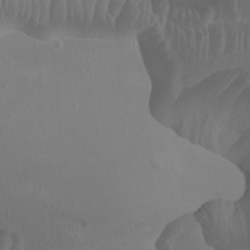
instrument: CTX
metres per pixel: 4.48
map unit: Ht
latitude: -0.8219
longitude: -17.7828
